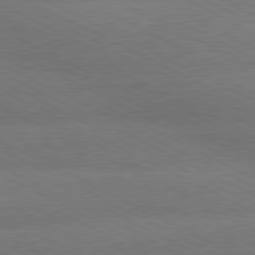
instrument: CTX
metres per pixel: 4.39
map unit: lApd
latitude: 79.8017
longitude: -128.0444
